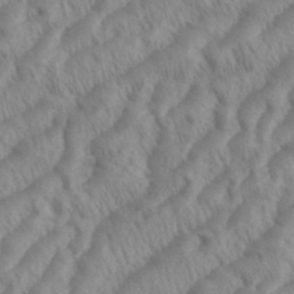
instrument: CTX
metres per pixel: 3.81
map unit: eHh
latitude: 36.3279
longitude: -138.0255
